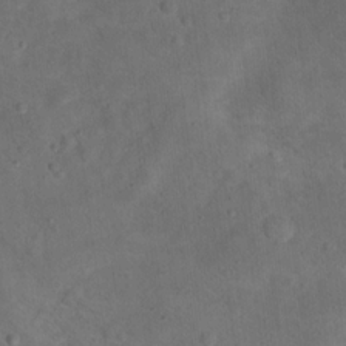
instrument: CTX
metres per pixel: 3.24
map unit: Ht
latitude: 14.5357
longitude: -37.2348
